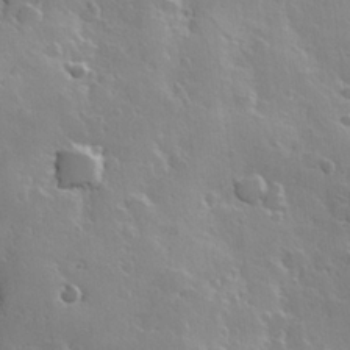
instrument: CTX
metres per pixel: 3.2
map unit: Hve
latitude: 23.4426
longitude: 147.6722
